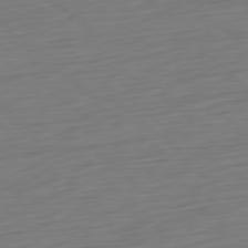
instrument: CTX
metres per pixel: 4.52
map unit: Ap
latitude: -78.1228
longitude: -77.6127
